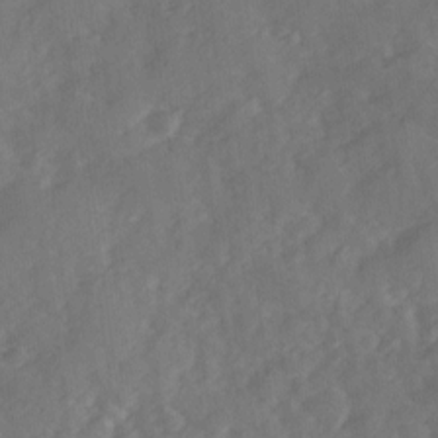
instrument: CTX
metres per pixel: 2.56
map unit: Ave
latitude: 11.8961
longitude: -102.6679
